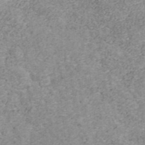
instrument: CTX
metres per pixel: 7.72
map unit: ANa
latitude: 42.9325
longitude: 26.2550
